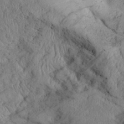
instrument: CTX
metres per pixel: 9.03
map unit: Aa
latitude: 26.8191
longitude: -133.4426
